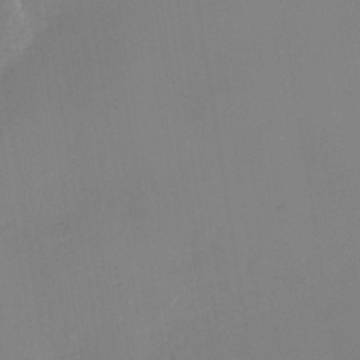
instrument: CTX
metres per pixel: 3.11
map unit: Nhe
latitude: -37.0486
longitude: -113.0080
